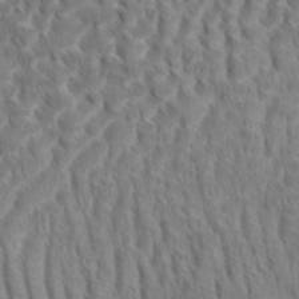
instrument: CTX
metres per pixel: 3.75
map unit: eHh
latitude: 34.9702
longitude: -137.6883
